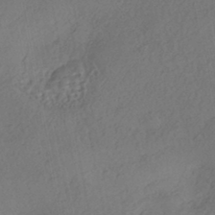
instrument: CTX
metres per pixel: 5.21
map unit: eHh
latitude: -42.9163
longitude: 120.8219
